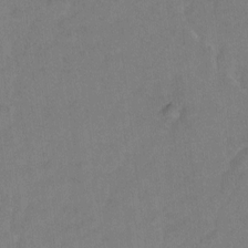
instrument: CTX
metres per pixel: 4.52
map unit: Hto
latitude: -5.0486
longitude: -35.9528
